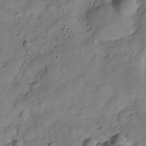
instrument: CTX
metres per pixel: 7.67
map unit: Hve
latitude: -28.8408
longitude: 93.5210
